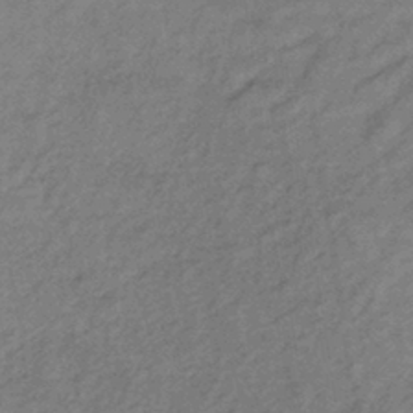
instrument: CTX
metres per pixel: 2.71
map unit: lHb
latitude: -34.9731
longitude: 68.9541
